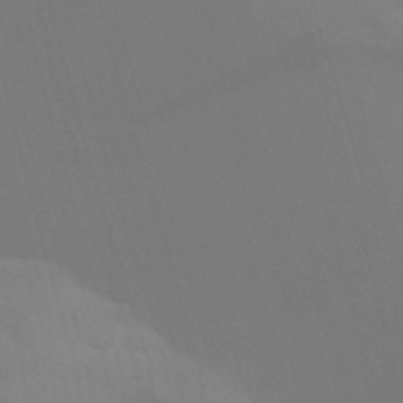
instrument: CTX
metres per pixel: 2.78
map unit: Aa
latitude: 32.4412
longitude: -145.3293
